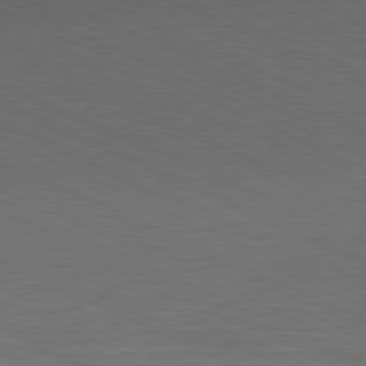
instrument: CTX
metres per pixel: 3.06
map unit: Hpe
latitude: -81.7667
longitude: 15.1998
